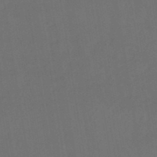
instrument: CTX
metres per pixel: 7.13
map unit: eHb
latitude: -50.1039
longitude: 84.3117
